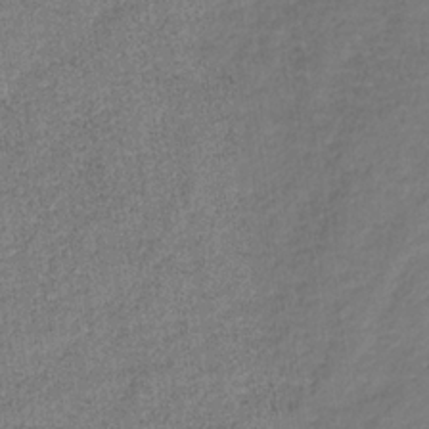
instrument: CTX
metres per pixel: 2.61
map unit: lHb
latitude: -34.6329
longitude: 71.0864
